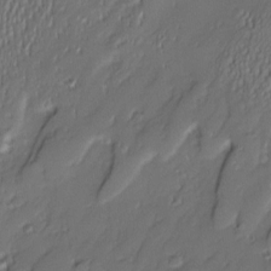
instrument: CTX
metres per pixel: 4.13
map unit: Nve
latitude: -23.6344
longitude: -138.4601
